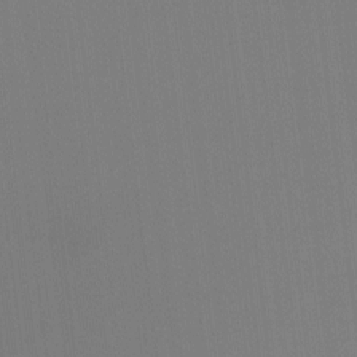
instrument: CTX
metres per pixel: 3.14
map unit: Nhu
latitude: -11.4265
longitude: -75.3104
